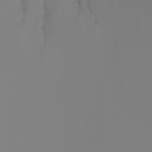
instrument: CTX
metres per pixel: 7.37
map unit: Nhu
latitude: -7.1431
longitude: -79.5560
